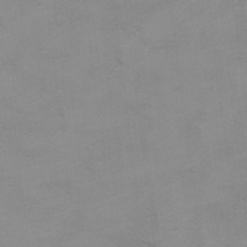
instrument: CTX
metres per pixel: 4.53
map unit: Ht
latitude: 10.8191
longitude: -32.6868
